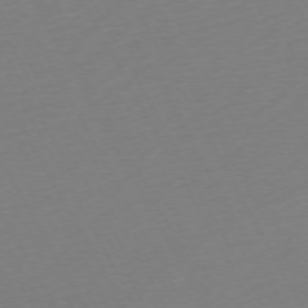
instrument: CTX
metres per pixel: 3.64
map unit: Ap
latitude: -73.6533
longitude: -69.1970
